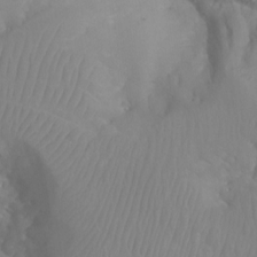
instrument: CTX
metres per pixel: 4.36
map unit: Nhu
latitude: -12.1984
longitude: -67.8772
